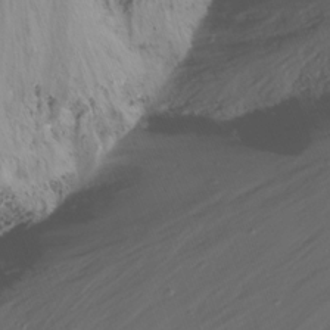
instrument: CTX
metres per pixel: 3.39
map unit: Nhu
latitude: -13.8611
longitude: -60.4223
